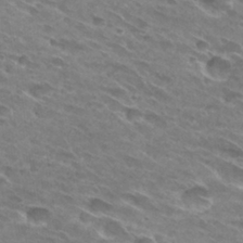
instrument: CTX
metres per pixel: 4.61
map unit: Hto
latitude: 29.7260
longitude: -44.3845
